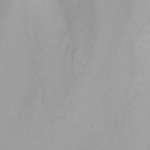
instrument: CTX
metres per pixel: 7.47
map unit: Nhu
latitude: -0.5574
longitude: -75.3293
